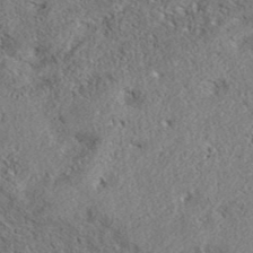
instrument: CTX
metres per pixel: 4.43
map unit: eAb
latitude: 37.4049
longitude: 113.1809
